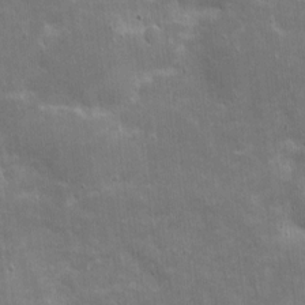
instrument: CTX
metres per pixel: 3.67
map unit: eHh
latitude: 4.4412
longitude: -70.7435
